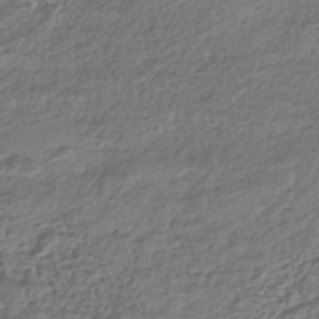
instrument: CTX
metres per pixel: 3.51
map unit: HNhu
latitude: -42.8408
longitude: 107.1809
